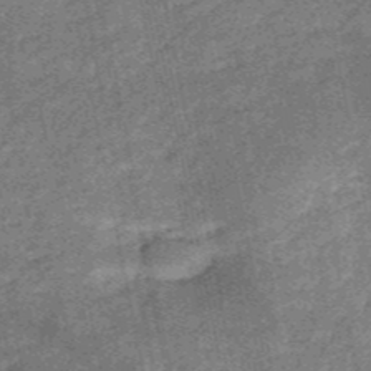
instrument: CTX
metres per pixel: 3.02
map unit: HNb
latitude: -52.8974
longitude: -49.3671
